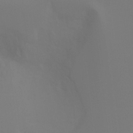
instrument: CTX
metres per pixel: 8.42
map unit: Ht
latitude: -4.0850
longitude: -60.8002
